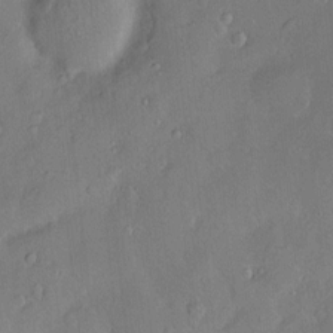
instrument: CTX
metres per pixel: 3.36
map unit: Hve
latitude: -11.3132
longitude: 175.5966
